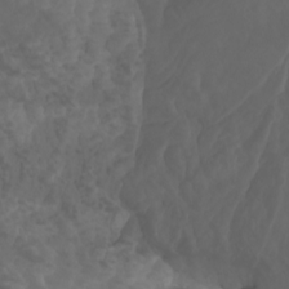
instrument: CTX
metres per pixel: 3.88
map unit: Aa
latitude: -7.9178
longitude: -80.0255
